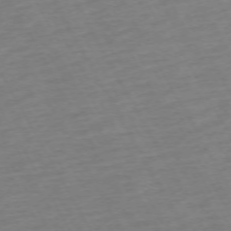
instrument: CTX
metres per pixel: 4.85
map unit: Hpe
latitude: -72.1794
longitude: 8.8786
